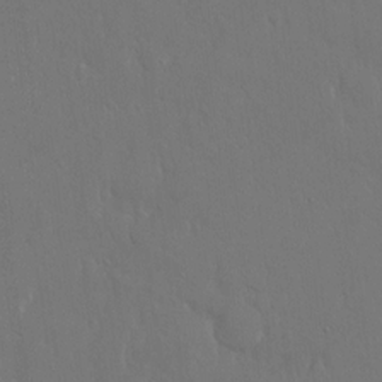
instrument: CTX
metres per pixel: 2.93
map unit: eHh
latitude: 15.8395
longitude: -71.7449
